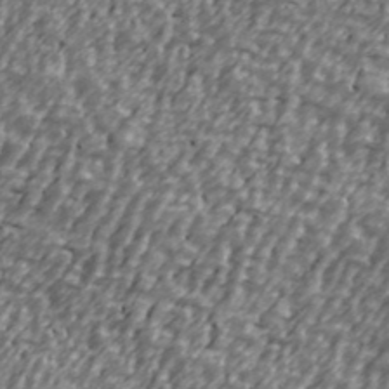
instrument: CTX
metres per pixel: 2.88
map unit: Ave
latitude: 40.5923
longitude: -112.6301
